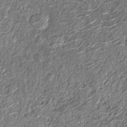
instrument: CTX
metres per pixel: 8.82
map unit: Nhu
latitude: -12.8219
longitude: -21.8583
